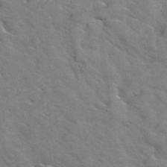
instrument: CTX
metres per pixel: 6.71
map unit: Hto
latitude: 38.6112
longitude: -43.7261
